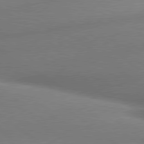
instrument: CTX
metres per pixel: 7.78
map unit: lApd
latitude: 79.7828
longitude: -167.0458
